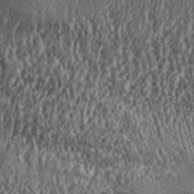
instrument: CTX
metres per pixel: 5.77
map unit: Aa
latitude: 32.5735
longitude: -134.6868
